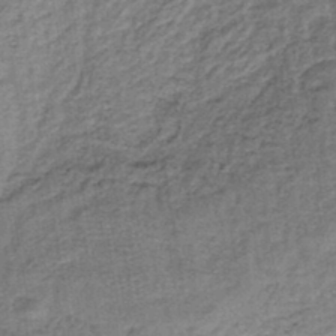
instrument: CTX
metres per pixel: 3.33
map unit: lHb
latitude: -40.8219
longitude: 62.9163
